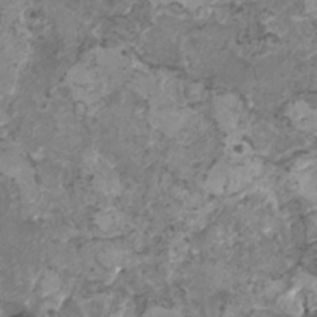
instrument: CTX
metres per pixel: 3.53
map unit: HNhu
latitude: 0.2522
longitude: 3.2942
